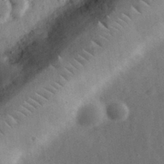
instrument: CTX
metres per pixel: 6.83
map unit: eHh
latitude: 33.6127
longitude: -69.1970
